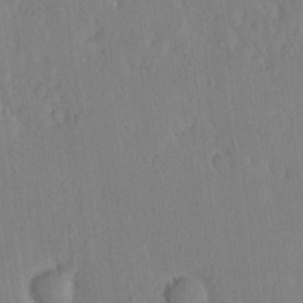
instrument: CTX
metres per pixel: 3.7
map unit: Ave
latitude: 21.0459
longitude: -136.7247
